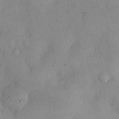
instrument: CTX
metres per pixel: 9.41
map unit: eHh
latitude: 11.8772
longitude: -62.2145
